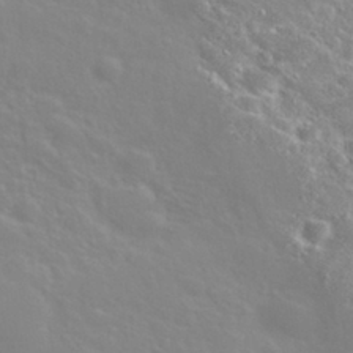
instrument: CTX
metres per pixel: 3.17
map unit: Nhu
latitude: 28.8191
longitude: -52.0633
